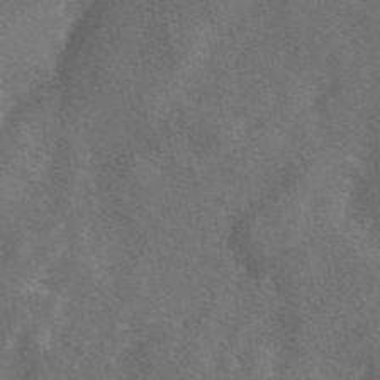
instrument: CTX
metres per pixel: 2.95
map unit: eAb
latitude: 49.7828
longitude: 119.1998
